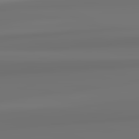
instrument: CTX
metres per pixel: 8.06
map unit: lApd
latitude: 82.7246
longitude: 171.6155
